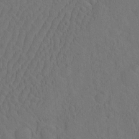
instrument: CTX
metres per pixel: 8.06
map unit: eHh
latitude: -2.5951
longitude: 18.6330
